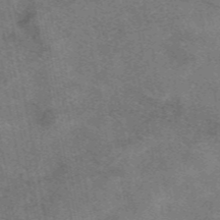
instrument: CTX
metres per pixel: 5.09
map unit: eAb
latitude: 48.0255
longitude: 122.1606
